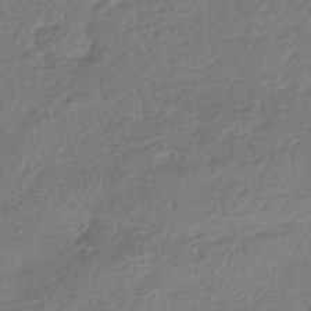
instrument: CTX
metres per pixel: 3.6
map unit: HNhu
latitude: -42.3117
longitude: 98.0094
